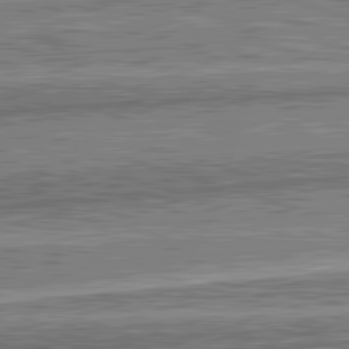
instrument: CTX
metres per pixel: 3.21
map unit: lApd
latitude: 82.6112
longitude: 166.8219
